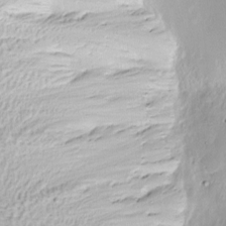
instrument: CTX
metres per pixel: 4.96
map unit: Nve
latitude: -8.5196
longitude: 173.2943
